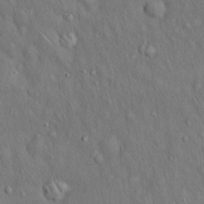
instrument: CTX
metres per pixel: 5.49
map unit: Hto
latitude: 15.4238
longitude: -58.3278
